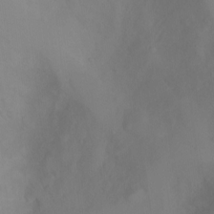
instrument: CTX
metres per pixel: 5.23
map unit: Ht
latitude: -3.0864
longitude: -25.2159
